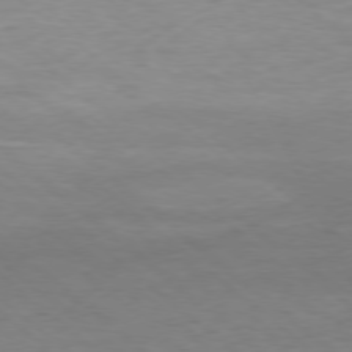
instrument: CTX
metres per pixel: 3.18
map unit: Ap
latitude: -78.4062
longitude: -87.4426
